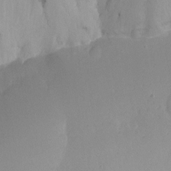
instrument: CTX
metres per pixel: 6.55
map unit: Ht
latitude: -8.5007
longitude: -31.8206
